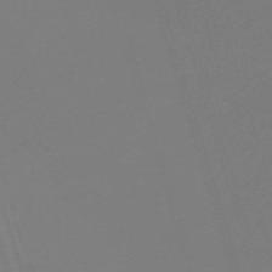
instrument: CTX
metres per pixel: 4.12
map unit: eHh
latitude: -62.7841
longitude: 51.0108
